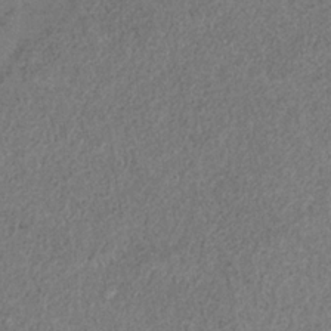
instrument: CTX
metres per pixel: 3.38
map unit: HNb
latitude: -32.8219
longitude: 56.4062
